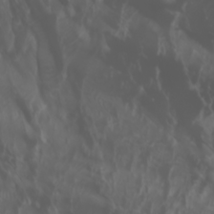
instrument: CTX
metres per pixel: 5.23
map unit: Htu
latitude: -1.2565
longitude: -77.5749
